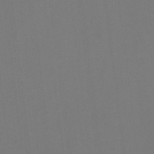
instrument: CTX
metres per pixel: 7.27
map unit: Nhu
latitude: -7.9745
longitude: -90.8191
